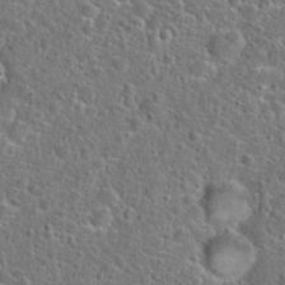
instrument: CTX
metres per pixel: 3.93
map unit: Hto
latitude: 23.8394
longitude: -48.0444
